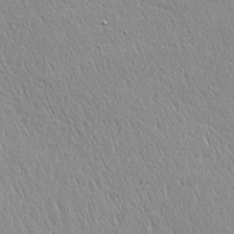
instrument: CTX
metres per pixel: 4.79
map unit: Ave
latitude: 22.1389
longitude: -136.0255
